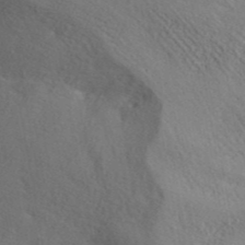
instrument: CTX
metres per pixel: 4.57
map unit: ANa
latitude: 42.0444
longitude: 56.1417
